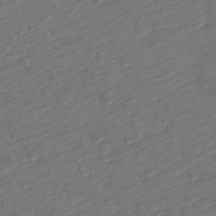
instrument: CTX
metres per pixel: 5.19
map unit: Nve
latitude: -19.9178
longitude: 108.0472
